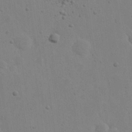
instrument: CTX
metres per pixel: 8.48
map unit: eHh
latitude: 21.8206
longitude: -69.1025
